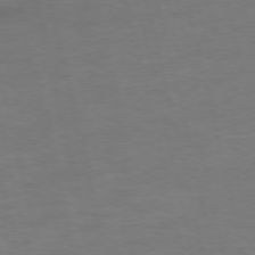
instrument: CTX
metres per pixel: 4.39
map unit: Ap
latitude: -74.8597
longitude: -74.2523
